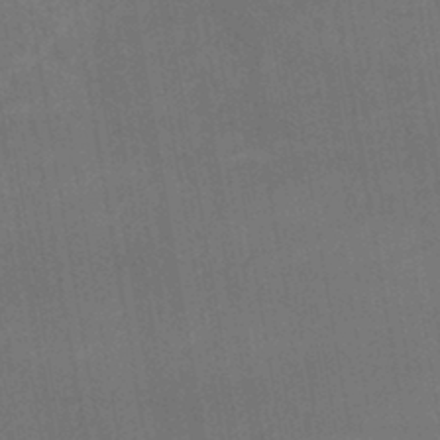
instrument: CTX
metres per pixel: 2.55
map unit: lHb
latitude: -42.3117
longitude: 65.6911
